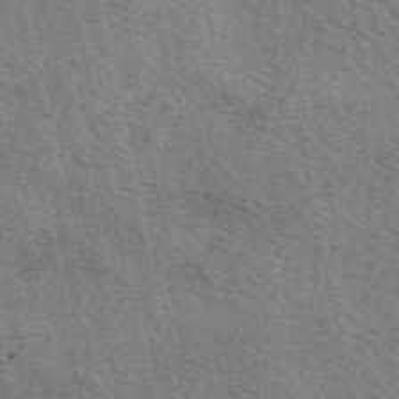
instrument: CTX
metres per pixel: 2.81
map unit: eAb
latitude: 50.7813
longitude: 113.4832
